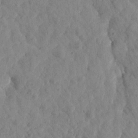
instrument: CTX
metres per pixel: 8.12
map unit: Htu
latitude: 1.9906
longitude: 179.3698
